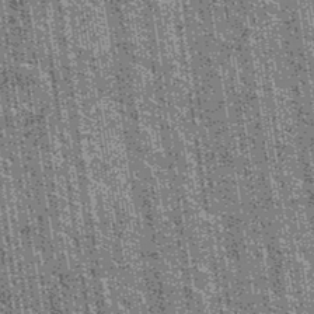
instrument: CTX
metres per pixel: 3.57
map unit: Hto
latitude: 34.5734
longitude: -52.1578
